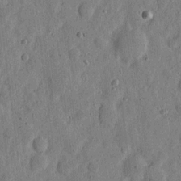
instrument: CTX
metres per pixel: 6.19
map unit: eHh
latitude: 6.1011
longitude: -71.8205
